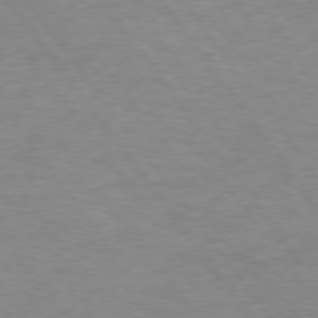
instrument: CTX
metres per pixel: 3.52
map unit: Hpe
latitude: 74.8947
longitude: -143.2348
